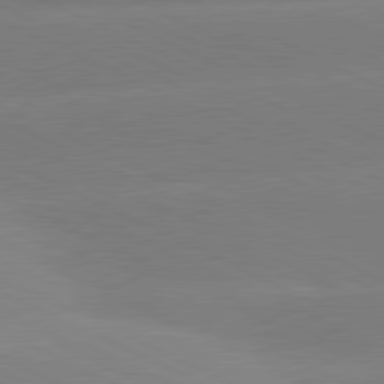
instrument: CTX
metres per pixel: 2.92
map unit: lApd
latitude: 80.9703
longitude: -155.3104
